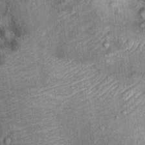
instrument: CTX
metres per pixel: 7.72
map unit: Ht
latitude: 10.0444
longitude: -38.1200
